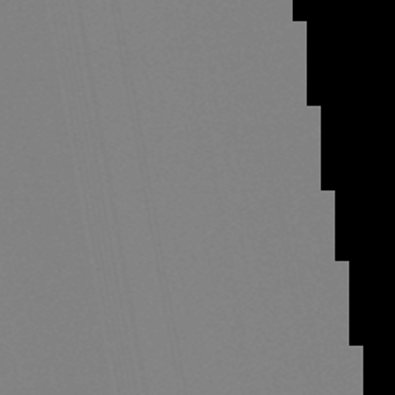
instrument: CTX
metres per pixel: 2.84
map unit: lHb
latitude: -49.5777
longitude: 74.8597
